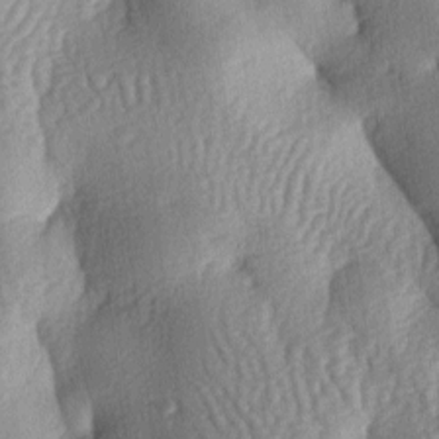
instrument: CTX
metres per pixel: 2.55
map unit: lAa
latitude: -6.8030
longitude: -126.9514
